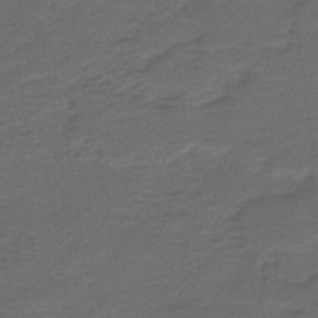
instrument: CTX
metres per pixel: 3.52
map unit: HNb
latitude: -43.2375
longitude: 51.3887
